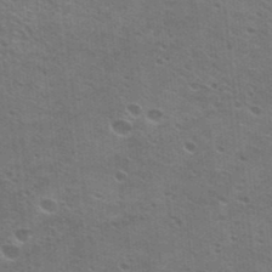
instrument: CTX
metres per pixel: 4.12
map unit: Hto
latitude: 23.1403
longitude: -41.8961
